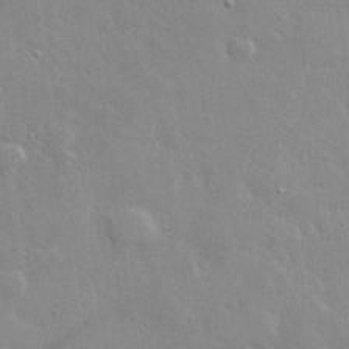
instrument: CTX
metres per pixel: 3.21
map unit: lHvf
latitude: 33.0836
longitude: -92.5356
